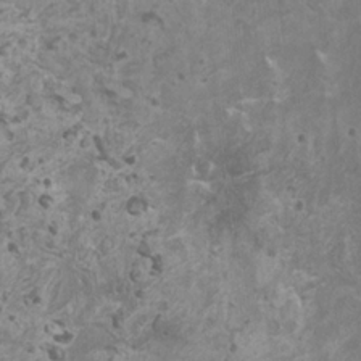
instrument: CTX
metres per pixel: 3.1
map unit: HNhu
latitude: -0.7841
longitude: 2.4817
